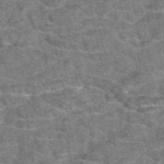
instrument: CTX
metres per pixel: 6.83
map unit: eAb
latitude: 49.0647
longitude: 108.2739
